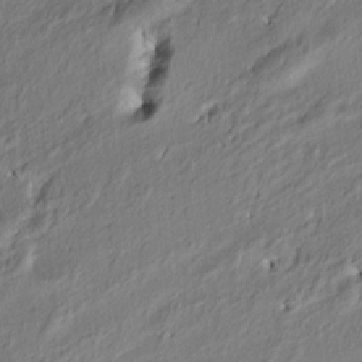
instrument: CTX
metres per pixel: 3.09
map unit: Nve
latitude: -6.9730
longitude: 174.0849
